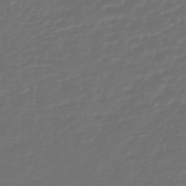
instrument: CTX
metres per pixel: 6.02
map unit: HNb
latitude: -47.5966
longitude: 55.0298
